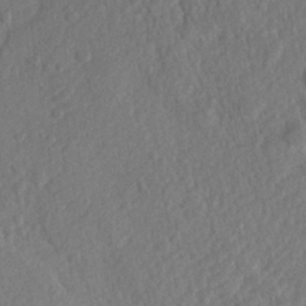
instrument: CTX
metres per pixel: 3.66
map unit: Hve
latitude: 24.5734
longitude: 144.0472
